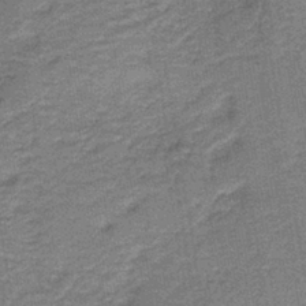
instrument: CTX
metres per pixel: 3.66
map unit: HNb
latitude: -38.8975
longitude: 50.5952
